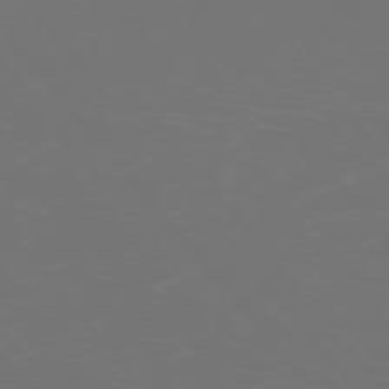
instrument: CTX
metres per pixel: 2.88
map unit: Ap
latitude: -75.4455
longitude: -83.8583
